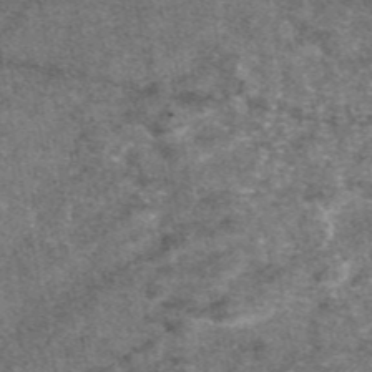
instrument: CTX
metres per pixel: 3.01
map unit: eAb
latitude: 47.4805
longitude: 107.1242
